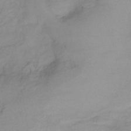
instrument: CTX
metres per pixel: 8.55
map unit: lHb
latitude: -33.8989
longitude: 66.1795
